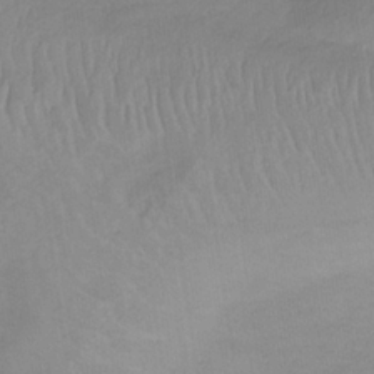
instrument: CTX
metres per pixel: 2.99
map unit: lHb
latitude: -34.3684
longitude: 68.3684
